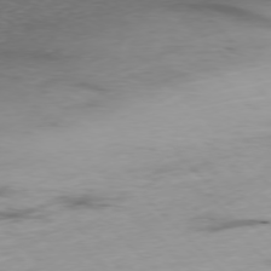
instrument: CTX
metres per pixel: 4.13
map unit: Ap
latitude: -77.1242
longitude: -61.2348
